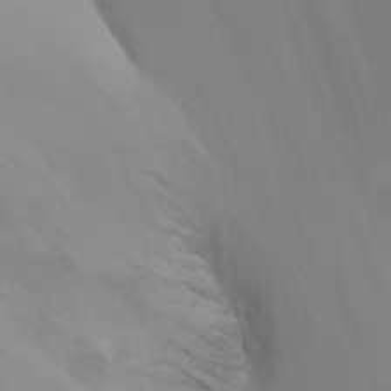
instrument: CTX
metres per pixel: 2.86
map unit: Nhu
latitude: -8.7085
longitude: -51.4615
